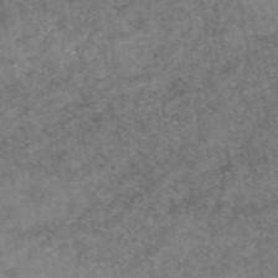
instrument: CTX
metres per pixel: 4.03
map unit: eAb
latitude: 49.8583
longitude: 105.6155
